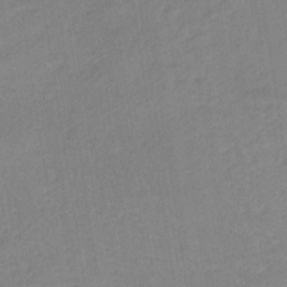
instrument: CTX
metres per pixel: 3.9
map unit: lHb
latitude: -35.8233
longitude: 71.8989
